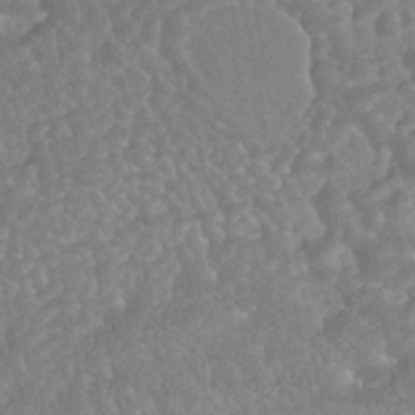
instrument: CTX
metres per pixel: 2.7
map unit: HNhu
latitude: -44.4818
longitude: 92.2173
